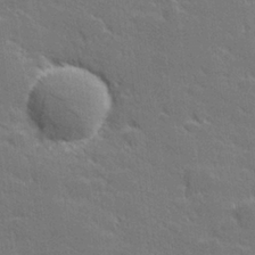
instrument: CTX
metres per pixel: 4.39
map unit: lHvf
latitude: 26.8191
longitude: 142.1794
